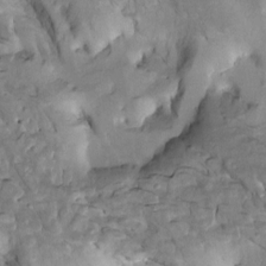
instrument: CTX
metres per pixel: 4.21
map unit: Htu
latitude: -2.5951
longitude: 149.6344
